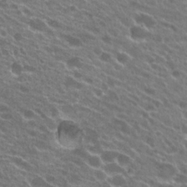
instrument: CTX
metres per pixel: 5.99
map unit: Hto
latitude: 23.4426
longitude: -38.0822
